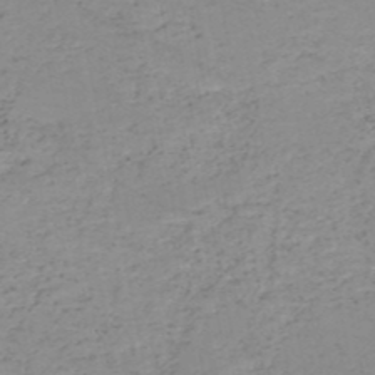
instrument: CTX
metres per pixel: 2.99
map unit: HNb
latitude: -51.4265
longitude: -53.2159
